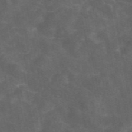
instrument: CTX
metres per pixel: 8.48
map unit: eAb
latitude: 46.4034
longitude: 125.6911
